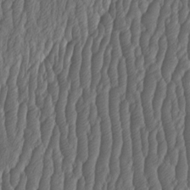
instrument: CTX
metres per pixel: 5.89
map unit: HNhu
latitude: -1.4455
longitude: 13.4643
